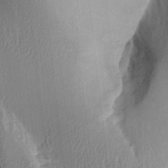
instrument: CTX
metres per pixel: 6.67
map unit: Aa
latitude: 14.4412
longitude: -140.9891
